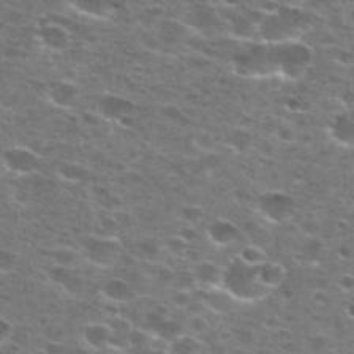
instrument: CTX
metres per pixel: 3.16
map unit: Hto
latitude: 27.8395
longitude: -47.5749
